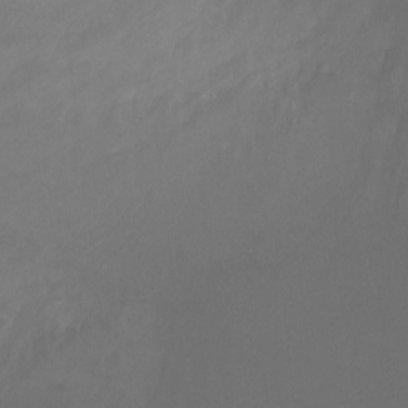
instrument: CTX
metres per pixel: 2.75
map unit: Ht
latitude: -1.0298
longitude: -17.9339
